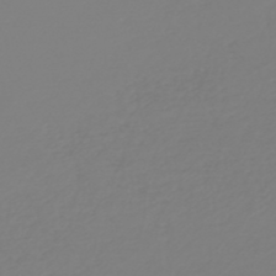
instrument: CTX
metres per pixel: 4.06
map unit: HNb
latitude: -46.5951
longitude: 56.4251
